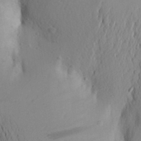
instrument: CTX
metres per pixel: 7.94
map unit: Aa
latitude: 25.3859
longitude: -149.3860
